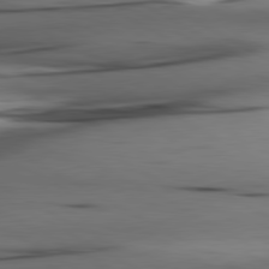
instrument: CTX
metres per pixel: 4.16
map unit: lApd
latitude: 80.8380
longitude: -122.5735
